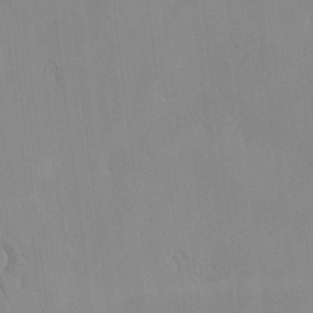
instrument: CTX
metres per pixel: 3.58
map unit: HNhu
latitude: -4.7841
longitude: 15.0487
